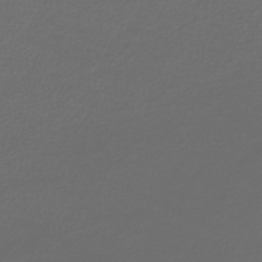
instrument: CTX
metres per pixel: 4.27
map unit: lHb
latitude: -43.6532
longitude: 69.6532
